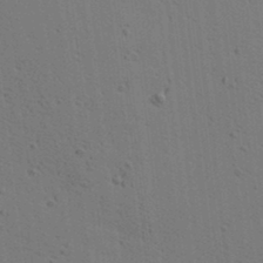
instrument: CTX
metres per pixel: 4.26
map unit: lAa
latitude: 12.7813
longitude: -108.2711
